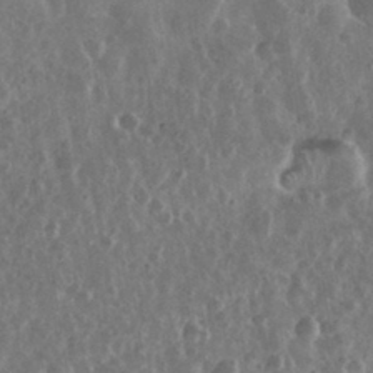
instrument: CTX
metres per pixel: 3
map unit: eHh
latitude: 34.4601
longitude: -58.0255
